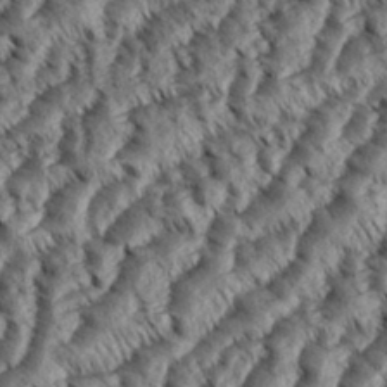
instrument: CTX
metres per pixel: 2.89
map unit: eHh
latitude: 36.1200
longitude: -138.3089
